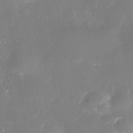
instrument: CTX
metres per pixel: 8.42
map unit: Nhe
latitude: -37.2376
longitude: -113.5371
